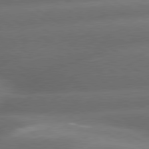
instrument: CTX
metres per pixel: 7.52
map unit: lApd
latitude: 79.8773
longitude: -154.4223
